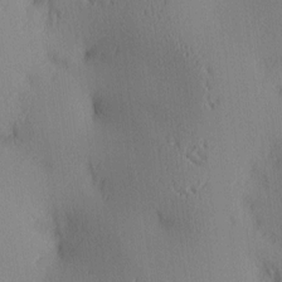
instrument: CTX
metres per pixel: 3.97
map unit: lAa
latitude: 4.0633
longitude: -116.9514
